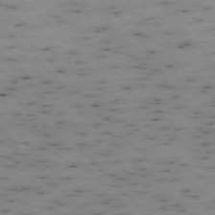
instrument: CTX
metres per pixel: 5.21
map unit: Ap
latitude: -76.7274
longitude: -60.1578
